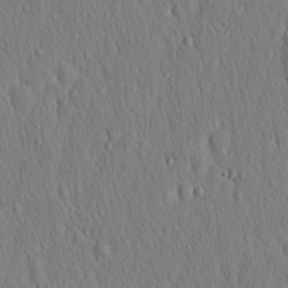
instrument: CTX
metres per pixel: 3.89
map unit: Hto
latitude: 16.6679
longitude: -58.1011
